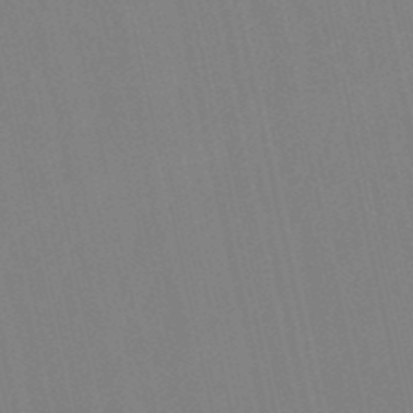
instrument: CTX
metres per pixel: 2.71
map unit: eHb
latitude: -50.3306
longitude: 76.9920
